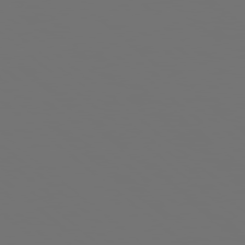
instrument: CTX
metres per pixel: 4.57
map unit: Hpe
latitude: 78.3656
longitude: 174.3495
